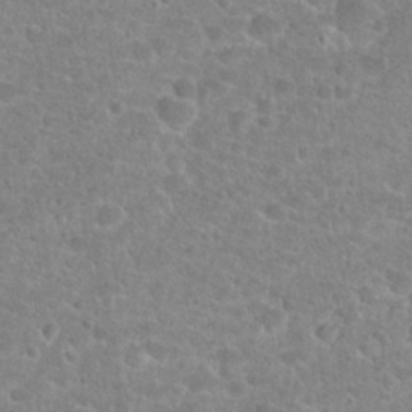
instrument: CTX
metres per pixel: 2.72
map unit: Hto
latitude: 25.1970
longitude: -48.2145
